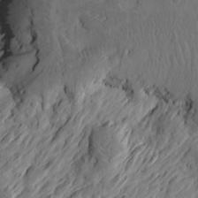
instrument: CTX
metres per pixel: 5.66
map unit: Htu
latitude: -2.8785
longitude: -178.4223
